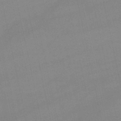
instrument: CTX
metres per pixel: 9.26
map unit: lHb
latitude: -46.7085
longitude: 70.4440
